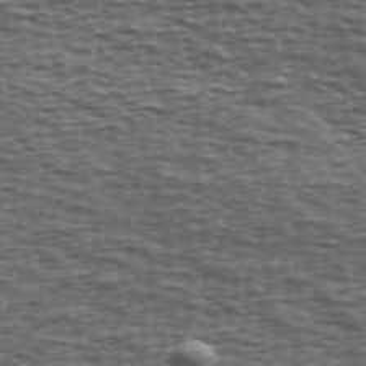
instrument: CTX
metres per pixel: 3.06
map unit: Ave
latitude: 39.8772
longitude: -112.9891
